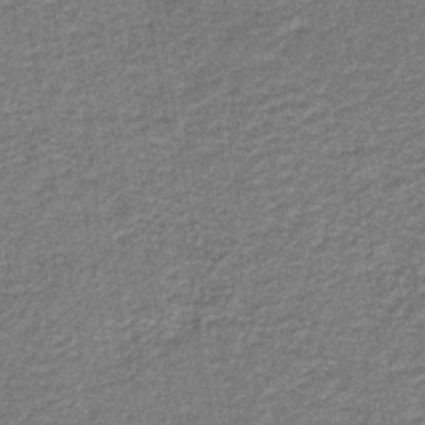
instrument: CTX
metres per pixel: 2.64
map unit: HNb
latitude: -39.8989
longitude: 50.8030
